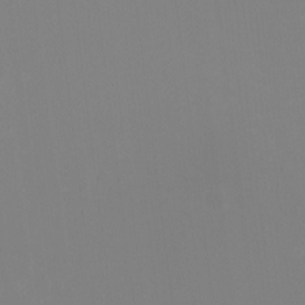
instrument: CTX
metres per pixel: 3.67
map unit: HNhu
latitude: -1.5022
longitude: -5.9150
